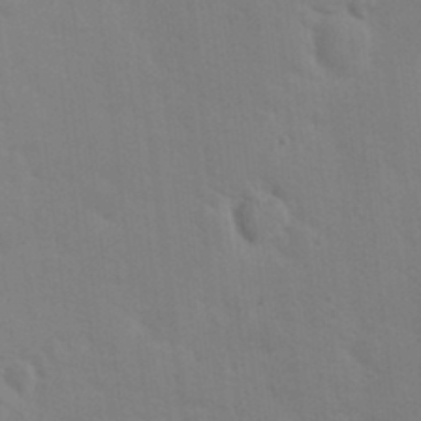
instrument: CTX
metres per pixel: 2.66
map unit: HNhu
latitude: 6.8191
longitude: 13.3132
